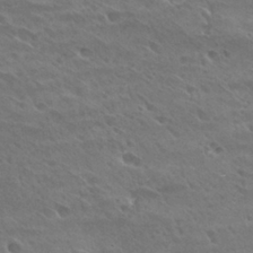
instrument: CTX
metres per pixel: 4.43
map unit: Hto
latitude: 28.5168
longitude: -39.9339
